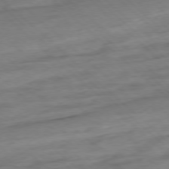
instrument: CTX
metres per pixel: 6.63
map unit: Ap
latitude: -77.9556
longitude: -97.9717
